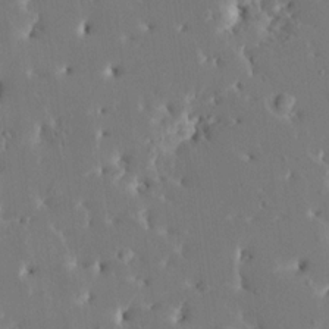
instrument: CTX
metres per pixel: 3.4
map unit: HNhu
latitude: 5.1970
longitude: -5.5560
